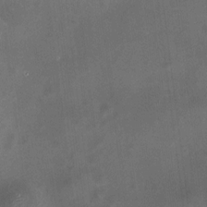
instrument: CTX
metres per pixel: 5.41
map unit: HNhu
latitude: 10.7624
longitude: 11.2943
